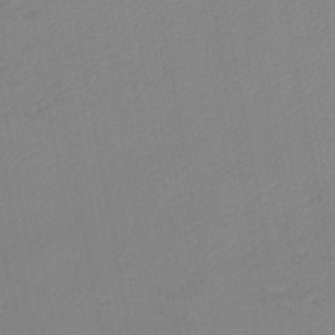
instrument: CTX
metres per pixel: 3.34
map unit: lHb
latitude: -44.8975
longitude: 74.0094
